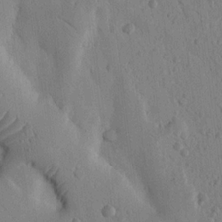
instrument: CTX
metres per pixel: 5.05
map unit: Nhu
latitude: 14.9892
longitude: -78.1011
